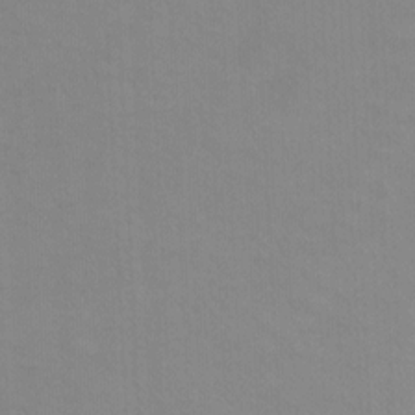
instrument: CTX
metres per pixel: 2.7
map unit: Ht
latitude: -8.2739
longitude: -37.2159
